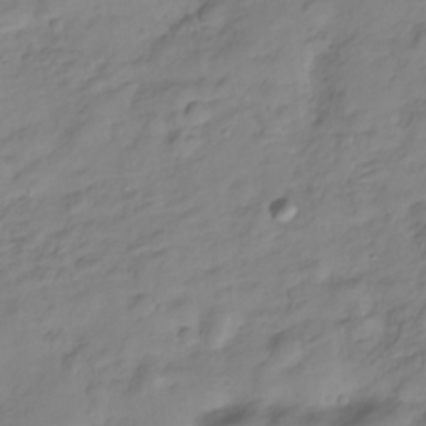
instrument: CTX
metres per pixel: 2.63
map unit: Hve
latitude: -28.5196
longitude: 93.7100
